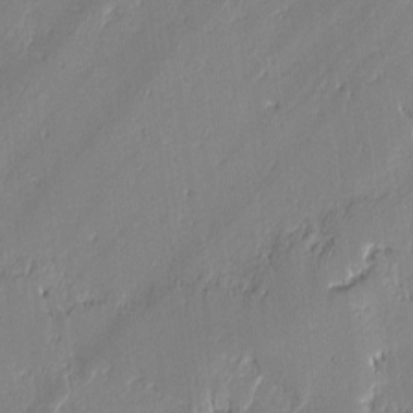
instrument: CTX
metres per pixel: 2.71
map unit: lAvf
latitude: -0.5196
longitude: -108.5923
